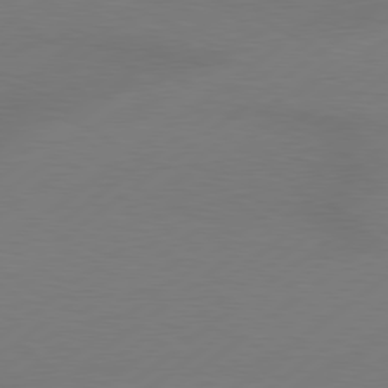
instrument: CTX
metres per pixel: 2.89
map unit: lApd
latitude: 79.4238
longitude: -131.8584
